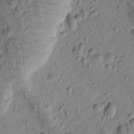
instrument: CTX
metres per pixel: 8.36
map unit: Htu
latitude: -3.4643
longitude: 171.8423
